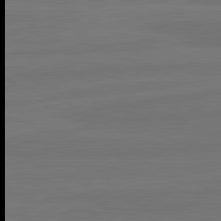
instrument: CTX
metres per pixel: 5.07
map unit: lApd
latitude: 82.2144
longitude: -179.9906
